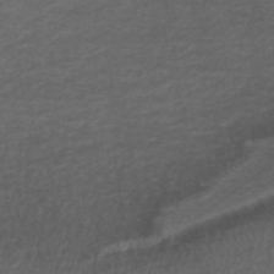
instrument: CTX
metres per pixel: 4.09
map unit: ANa
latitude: 39.4804
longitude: 23.0298
